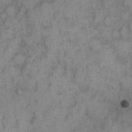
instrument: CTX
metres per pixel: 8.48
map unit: eHh
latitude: 11.8583
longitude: -62.6302
